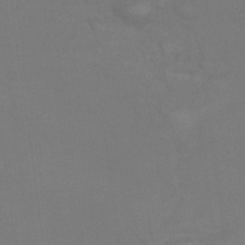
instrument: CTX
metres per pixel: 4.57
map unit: Nhu
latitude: 25.8205
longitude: -54.2711
